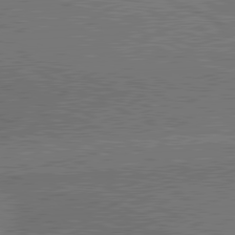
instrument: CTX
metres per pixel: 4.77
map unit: lApd
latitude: 80.8380
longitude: 140.1795
